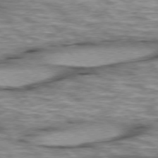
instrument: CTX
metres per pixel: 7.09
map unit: lApd
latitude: 76.0255
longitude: -49.3293
